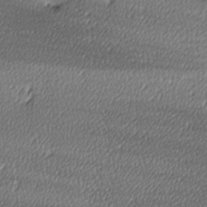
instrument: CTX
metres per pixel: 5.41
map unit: lAa
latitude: -10.6141
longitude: -126.7246
